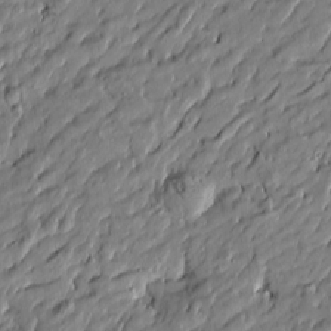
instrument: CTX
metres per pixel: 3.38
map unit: Htu
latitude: -6.5196
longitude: 177.6722
